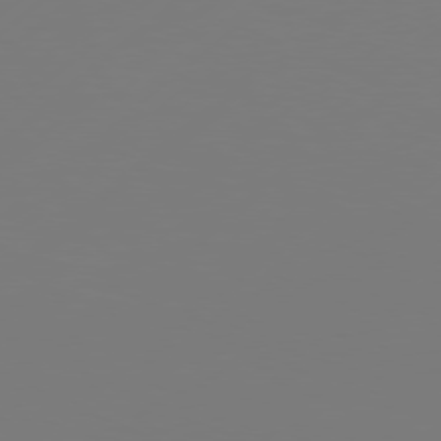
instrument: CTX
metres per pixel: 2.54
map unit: Hpe
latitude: 77.1403
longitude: -130.4034
